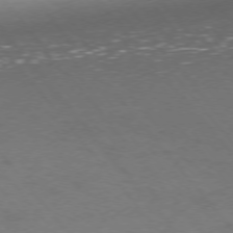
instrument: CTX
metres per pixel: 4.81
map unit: Ap
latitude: -76.1606
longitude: -70.6868
